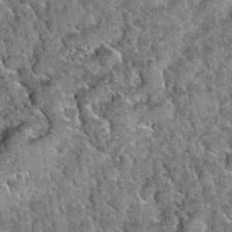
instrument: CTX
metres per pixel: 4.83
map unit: Hto
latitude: 35.0080
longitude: -52.1389
